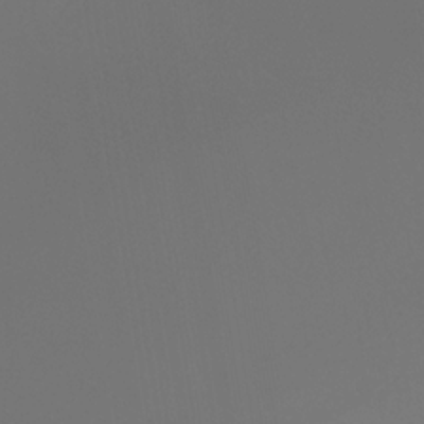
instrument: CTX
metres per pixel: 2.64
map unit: HNhu
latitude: -28.5952
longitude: 66.6140
